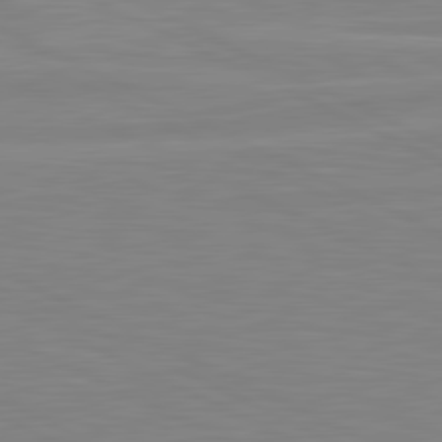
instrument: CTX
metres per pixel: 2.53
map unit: lApd
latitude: 81.2159
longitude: -172.6868
